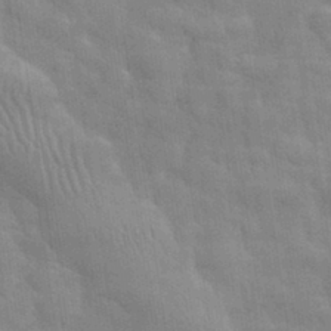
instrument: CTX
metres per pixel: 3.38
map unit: eHh
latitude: 32.1956
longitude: -71.0269
